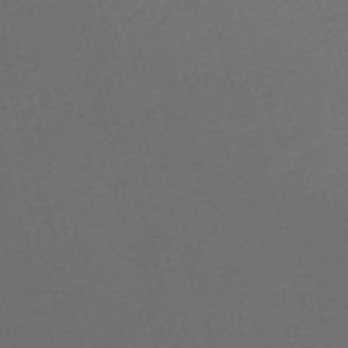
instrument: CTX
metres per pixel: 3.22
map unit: Nve
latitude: -59.9178
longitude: 60.5385
